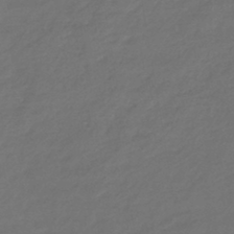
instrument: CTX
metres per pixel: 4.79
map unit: eHb
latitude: -43.6343
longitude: 86.8786
